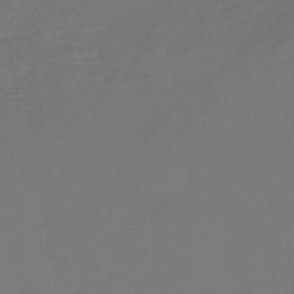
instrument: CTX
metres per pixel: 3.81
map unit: lHb
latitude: -42.5573
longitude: 76.4062
